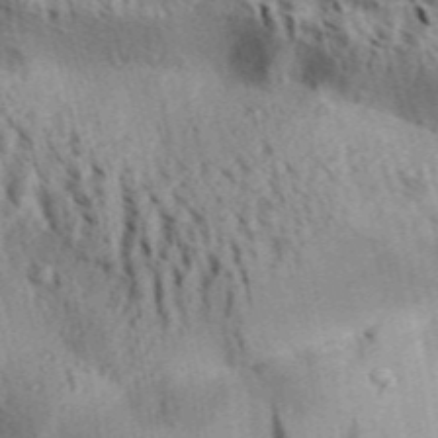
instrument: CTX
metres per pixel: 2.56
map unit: Aa
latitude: 31.3860
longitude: -137.2348
